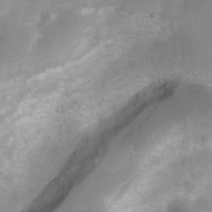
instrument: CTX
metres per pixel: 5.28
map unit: Ht
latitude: 4.8380
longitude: -21.4804
